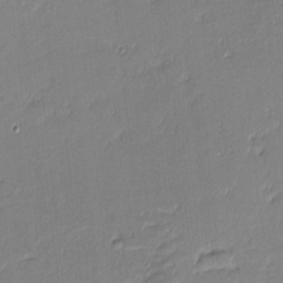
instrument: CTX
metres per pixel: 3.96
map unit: eHh
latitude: -3.1620
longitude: -82.1955
